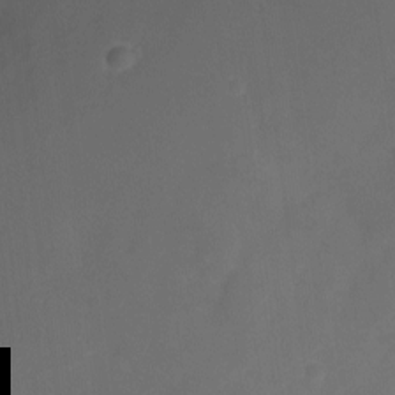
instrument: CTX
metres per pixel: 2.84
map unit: Nve
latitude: -20.4818
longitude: 107.4266
